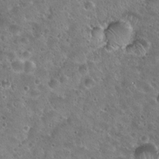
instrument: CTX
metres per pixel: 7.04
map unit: Hto
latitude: 22.5735
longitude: -54.6490
